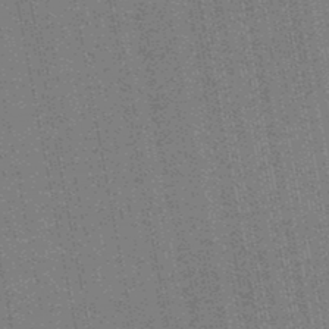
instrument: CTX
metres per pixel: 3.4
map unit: HNb
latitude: -45.6344
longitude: 53.0297
